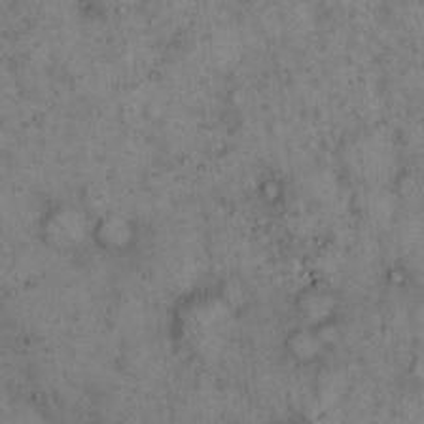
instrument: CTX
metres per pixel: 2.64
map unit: eHh
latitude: 15.5372
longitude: -64.7813
